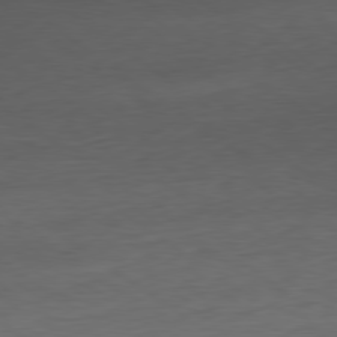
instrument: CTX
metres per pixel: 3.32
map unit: Ap
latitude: -80.4818
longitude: -79.8395
